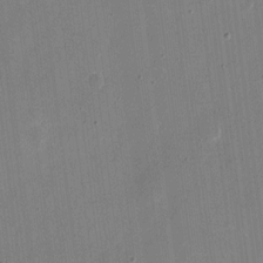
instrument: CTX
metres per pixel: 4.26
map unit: eHh
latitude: 10.5357
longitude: -68.9136
